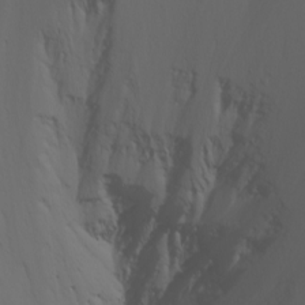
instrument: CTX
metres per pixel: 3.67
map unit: Nhu
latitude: -4.8408
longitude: -86.8569
